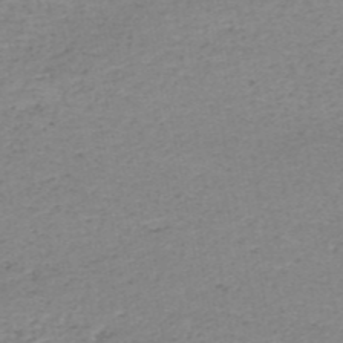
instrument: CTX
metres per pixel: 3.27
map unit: HNb
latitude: -51.4076
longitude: -52.8947
